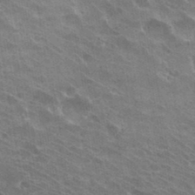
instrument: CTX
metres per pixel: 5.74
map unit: Hto
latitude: 32.4979
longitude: -40.7813
